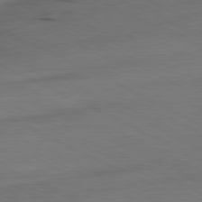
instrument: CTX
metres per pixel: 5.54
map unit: Ap
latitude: -81.4266
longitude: -70.3845
